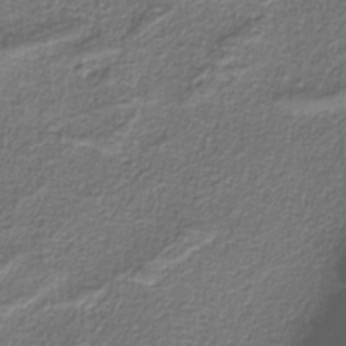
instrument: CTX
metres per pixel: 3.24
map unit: eAb
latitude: -38.8975
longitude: 52.8974
